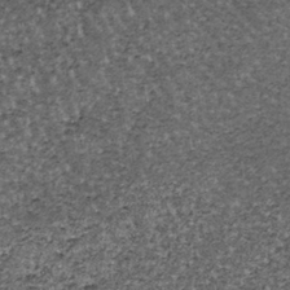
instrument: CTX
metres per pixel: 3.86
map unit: lHb
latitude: -39.8800
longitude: 65.5399
